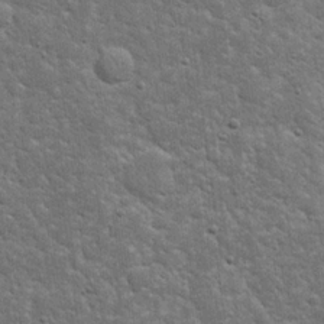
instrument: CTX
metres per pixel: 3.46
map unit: eHh
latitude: 20.0444
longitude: -63.3671
